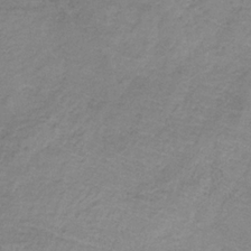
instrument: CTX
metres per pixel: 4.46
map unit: HNb
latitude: -32.3118
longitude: 60.1417
